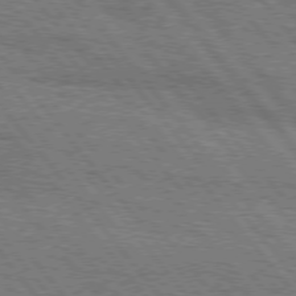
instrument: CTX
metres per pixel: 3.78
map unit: Hpe
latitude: 75.4615
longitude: -153.3482
